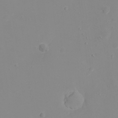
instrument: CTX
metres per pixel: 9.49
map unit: eHh
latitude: 22.0444
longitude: -63.8206
